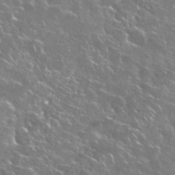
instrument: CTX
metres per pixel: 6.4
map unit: Nhu
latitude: 29.0647
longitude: -60.3467
